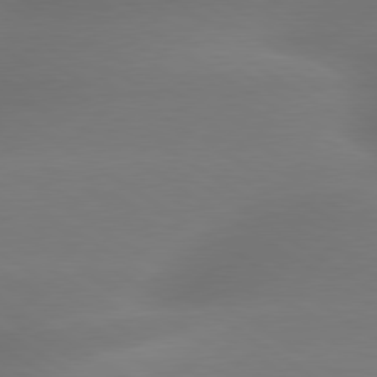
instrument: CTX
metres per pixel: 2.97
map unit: lApd
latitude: 79.7450
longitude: -135.0836
